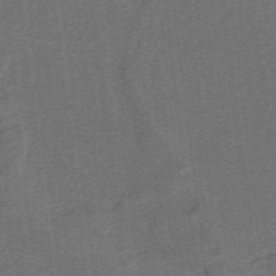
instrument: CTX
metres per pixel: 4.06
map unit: lHb
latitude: -39.9556
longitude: 54.2362
